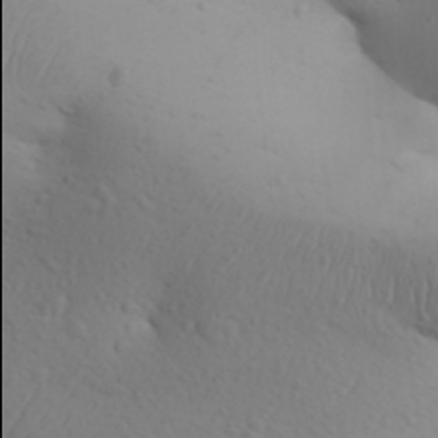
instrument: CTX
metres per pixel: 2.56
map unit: Aa
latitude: 30.4034
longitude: -145.9906
